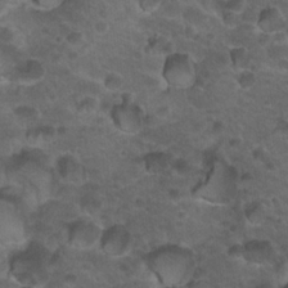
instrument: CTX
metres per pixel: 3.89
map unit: Hto
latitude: 19.8205
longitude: -32.6868
